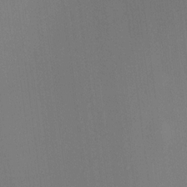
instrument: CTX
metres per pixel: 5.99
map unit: HNhu
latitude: 13.7828
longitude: 13.5210
